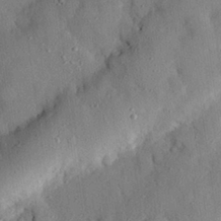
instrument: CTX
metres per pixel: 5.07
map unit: eHh
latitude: 27.7828
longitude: -77.9339
